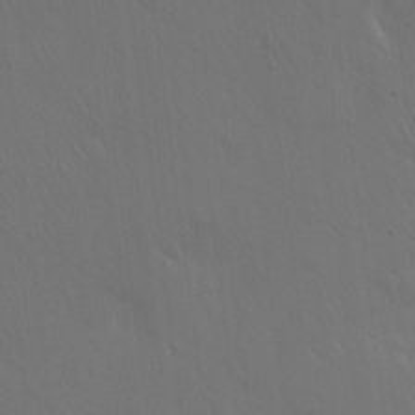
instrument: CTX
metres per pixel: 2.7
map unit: Hto
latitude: 19.2726
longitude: -56.4412
